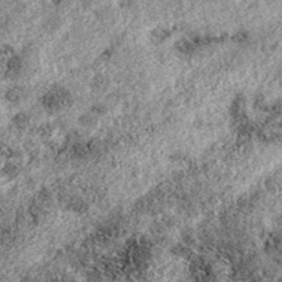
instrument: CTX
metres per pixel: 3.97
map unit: eAb
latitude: 38.8947
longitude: 111.5021
